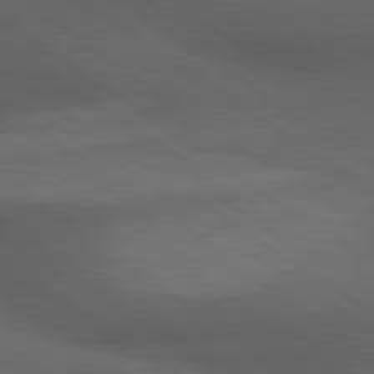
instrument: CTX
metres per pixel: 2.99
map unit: lApd
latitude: 79.9528
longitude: -177.1970
